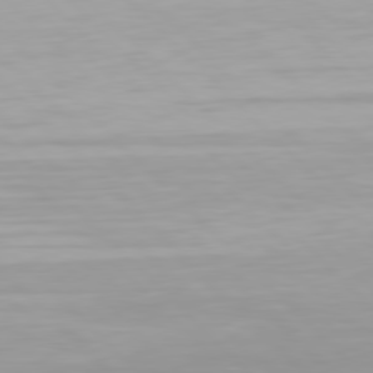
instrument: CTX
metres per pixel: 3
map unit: Hpe
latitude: 77.4804
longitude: -164.2145
